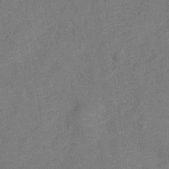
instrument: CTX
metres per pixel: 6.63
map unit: Nve
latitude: -18.5007
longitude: 108.7652
